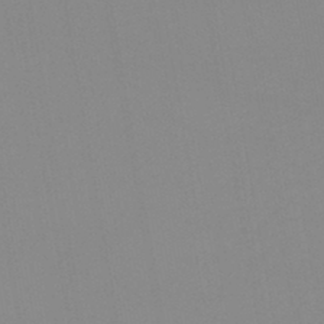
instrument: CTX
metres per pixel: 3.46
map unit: lHb
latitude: -44.0661
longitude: 68.0850
